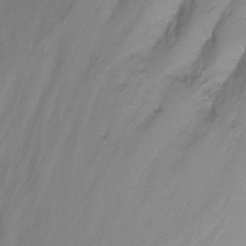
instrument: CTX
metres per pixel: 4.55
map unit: Nhu
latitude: -13.0298
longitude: -60.1389
